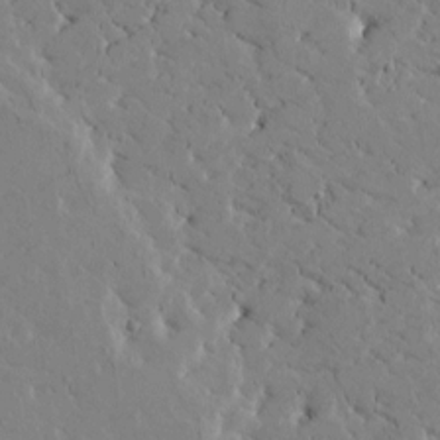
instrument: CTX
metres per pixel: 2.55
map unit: Htu
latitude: -1.6722
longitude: 175.4454
